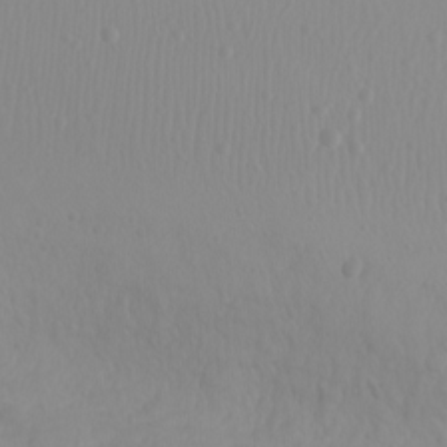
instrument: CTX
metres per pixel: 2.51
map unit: Nhu
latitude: -4.4629
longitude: -82.1011
